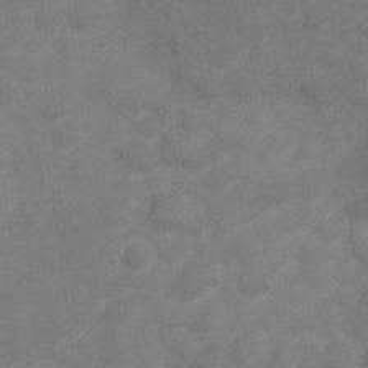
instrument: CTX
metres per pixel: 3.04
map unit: Nve
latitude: -18.5007
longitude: 108.3306
